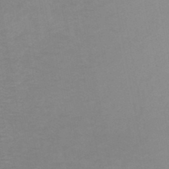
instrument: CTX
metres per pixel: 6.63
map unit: HNb
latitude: -48.5574
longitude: -44.7246
